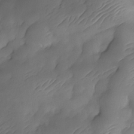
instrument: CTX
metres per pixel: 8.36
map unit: Nhe
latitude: -33.9178
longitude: -144.6679
